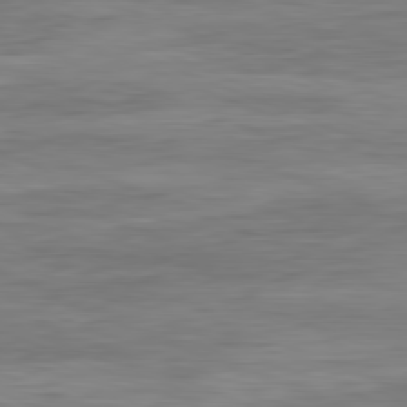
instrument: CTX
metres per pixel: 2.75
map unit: Ap
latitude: -81.9556
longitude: -73.9528
